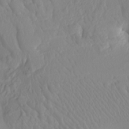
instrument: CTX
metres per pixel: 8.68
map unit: Nhu
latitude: -5.7477
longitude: -95.5560
